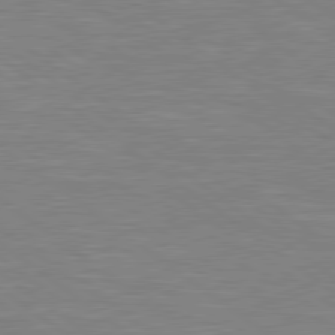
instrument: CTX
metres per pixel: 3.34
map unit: lApd
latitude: 79.2159
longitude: -92.0255
